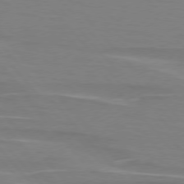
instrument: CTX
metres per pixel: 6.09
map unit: lApd
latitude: 75.9528
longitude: -81.0458
